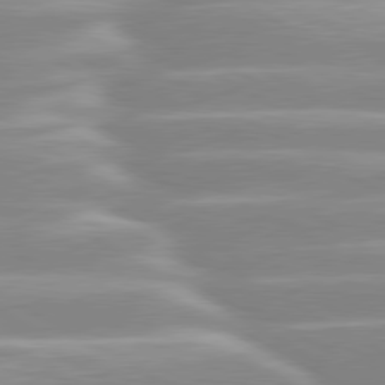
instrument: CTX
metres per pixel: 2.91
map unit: lApd
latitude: 80.0822
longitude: -129.2159
